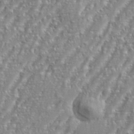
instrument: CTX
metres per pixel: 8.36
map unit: eHh
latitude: 34.8947
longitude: -133.9906
